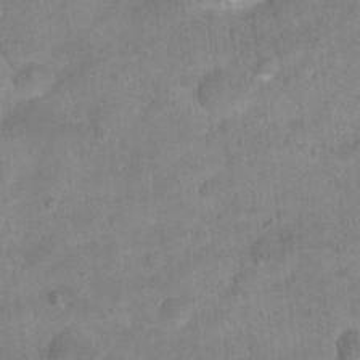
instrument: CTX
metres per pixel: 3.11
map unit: Hto
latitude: 18.4034
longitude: -39.0269
